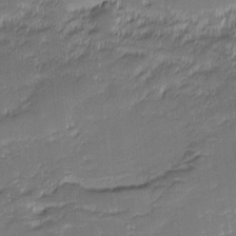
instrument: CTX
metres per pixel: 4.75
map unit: eHh
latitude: -2.1983
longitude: -82.3656
